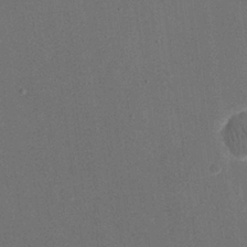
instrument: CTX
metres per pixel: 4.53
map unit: eHh
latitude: 19.0836
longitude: -69.1025
